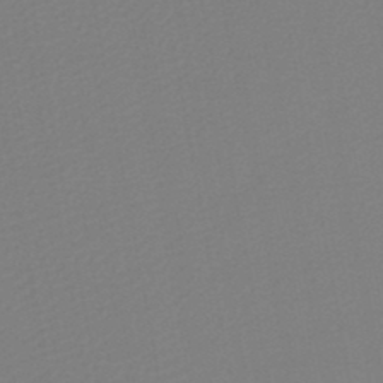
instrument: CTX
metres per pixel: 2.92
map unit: lHb
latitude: -46.3684
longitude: 68.5195
